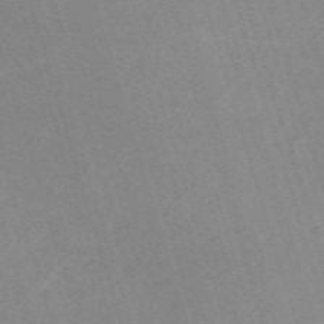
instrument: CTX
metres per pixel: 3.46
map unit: eHh
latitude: -62.4440
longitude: 49.4266
